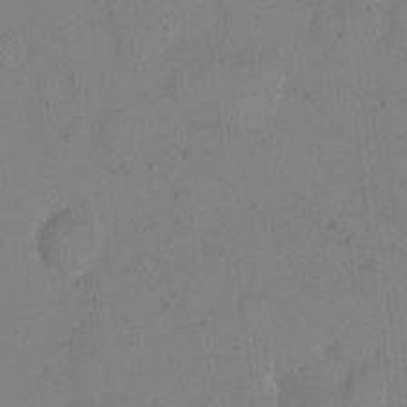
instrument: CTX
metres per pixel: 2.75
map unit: eHh
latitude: 11.0459
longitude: -69.3104
